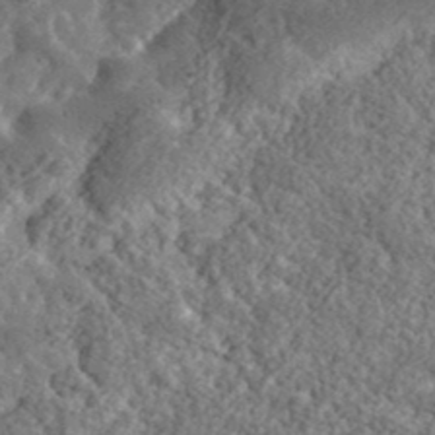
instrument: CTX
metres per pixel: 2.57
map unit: lHvf
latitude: 37.4238
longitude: -87.9150
